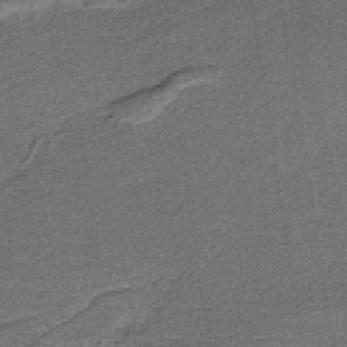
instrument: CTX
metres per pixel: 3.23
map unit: HNb
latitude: -37.6910
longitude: 54.5574
